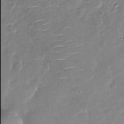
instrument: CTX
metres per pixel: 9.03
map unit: Nhu
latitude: -27.8233
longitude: -77.9906
